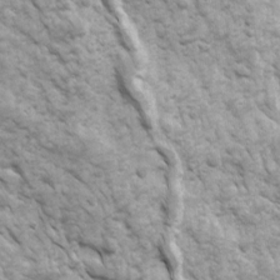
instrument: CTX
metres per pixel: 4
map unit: Ave
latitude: 16.8569
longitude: -132.1011
